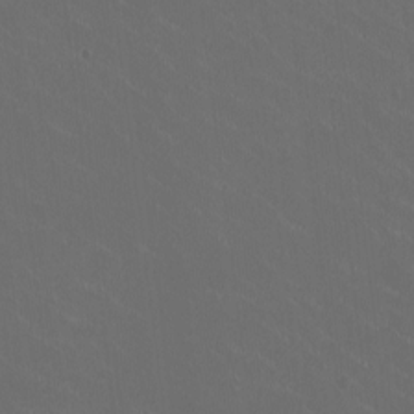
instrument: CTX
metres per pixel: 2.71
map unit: HNhu
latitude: 1.1970
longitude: -2.5545
